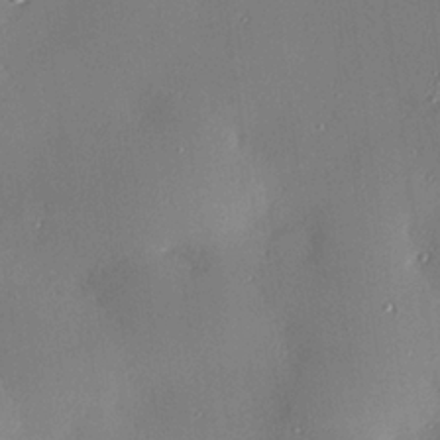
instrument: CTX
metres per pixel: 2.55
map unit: Hve
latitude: 25.8961
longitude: -90.7813
